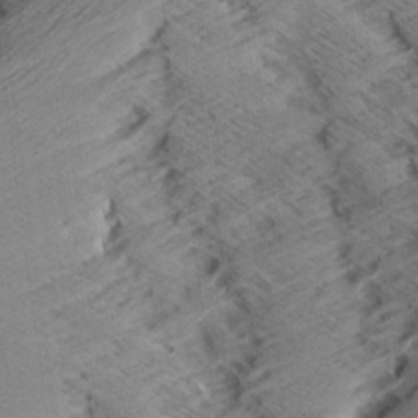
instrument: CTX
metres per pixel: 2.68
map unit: Aa
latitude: 7.5182
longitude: -140.4034
